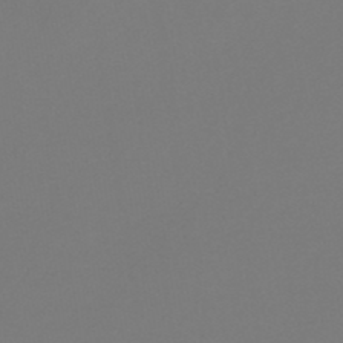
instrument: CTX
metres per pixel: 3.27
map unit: lHb
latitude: -47.0108
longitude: 72.2739
